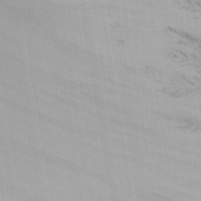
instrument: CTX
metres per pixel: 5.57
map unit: Aa
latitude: 23.7072
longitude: -131.8584
